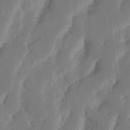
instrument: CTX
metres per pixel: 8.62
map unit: Nhu
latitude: 19.9150
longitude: -74.2900
